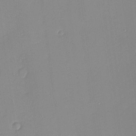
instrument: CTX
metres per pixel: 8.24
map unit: Nhu
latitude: 1.3481
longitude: -75.4993
